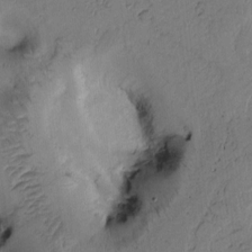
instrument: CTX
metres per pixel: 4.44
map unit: Htu
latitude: -3.0297
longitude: 169.6532
